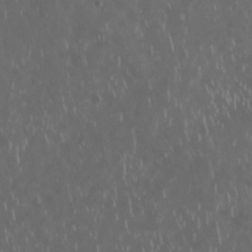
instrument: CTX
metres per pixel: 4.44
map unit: Nhu
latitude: 29.3670
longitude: -59.6127
